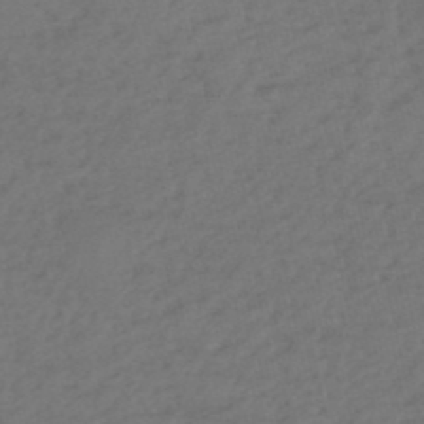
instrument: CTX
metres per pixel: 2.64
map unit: eHh
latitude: -51.8611
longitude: -24.5545
